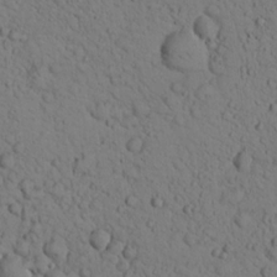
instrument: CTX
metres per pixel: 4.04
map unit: lHvf
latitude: 13.8961
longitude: 177.8611
